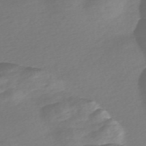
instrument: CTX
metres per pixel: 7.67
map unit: Nve
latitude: -57.6344
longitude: 57.5210
